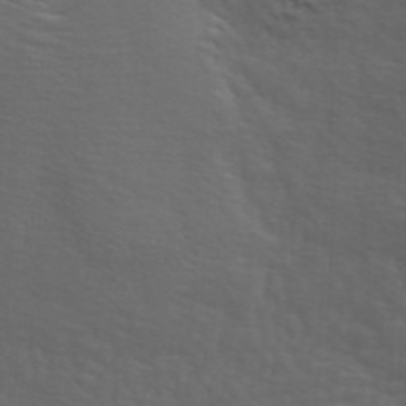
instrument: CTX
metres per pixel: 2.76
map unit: ANa
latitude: 41.6127
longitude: 28.2551
